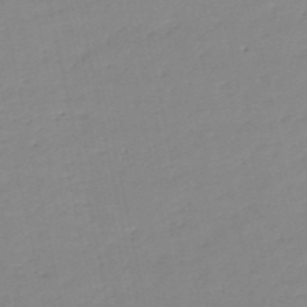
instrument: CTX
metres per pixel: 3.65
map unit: eHh
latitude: -52.4818
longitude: -24.7057
